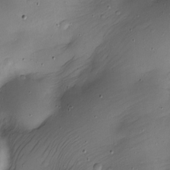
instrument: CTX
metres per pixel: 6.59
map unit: Nhe
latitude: -19.6722
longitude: 144.6708
